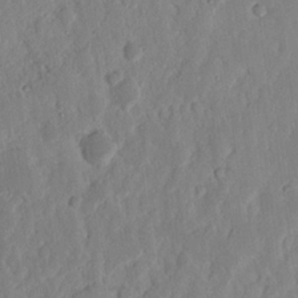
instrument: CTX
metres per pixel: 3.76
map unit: Nhu
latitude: 15.4616
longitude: -73.7450
